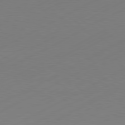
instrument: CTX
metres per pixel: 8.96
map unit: Hpe
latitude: -81.4077
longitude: 14.3496
